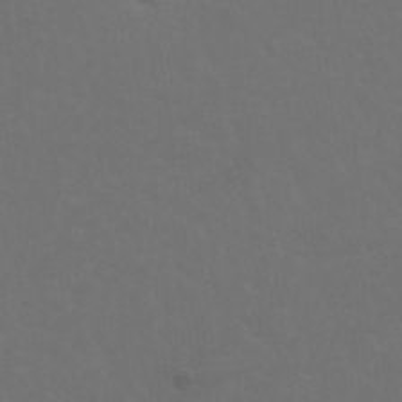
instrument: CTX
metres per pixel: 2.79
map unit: Nhu
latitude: 22.7057
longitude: -65.3482
